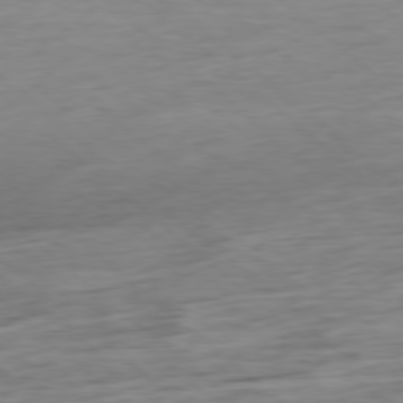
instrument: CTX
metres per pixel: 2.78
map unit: Hpe
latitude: -78.4629
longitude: -18.8002
